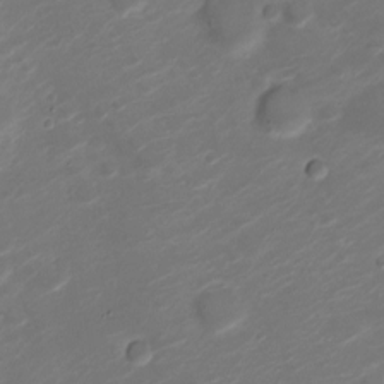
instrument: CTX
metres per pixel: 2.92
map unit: Nve
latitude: -20.1228
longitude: 105.8800
